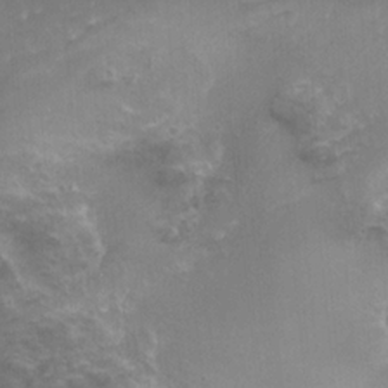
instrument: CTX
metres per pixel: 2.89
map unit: Nhu
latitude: 3.4237
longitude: -15.7828
